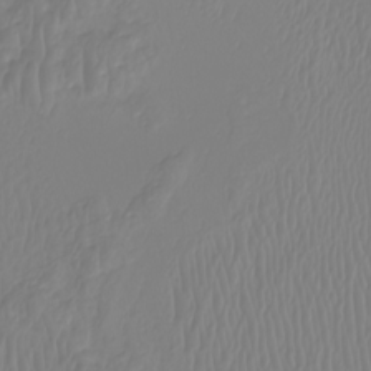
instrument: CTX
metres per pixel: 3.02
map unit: Nhu
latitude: -6.8408
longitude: -93.8394
